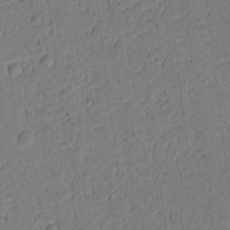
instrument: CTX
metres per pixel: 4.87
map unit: lAvf
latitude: 9.2159
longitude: 167.8233
